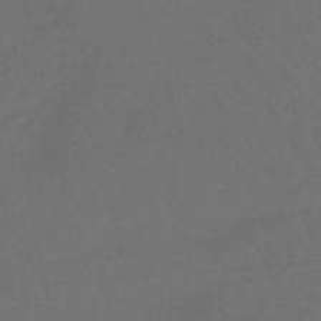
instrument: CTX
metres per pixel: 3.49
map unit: lHb
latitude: -47.9367
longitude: 82.6140
